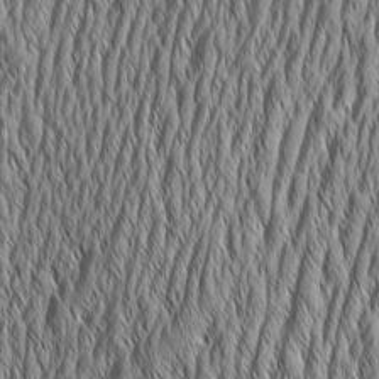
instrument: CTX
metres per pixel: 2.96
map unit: Aa
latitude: 7.1592
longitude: -129.7261
